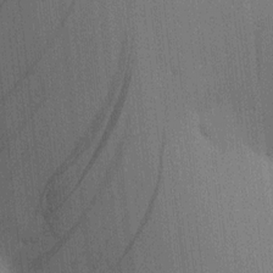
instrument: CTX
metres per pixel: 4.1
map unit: HNhu
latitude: 9.3860
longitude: 15.0676
